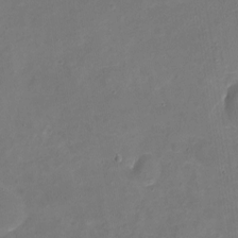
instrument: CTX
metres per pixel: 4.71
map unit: Nhu
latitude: -18.2928
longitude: -56.4034
